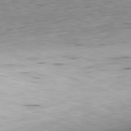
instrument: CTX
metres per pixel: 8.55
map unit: Hpe
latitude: -82.2361
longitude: 15.8612
